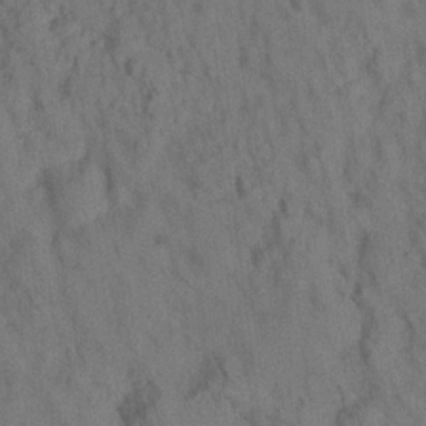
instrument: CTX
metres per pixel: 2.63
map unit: lHvf
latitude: 15.0648
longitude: 178.4062
